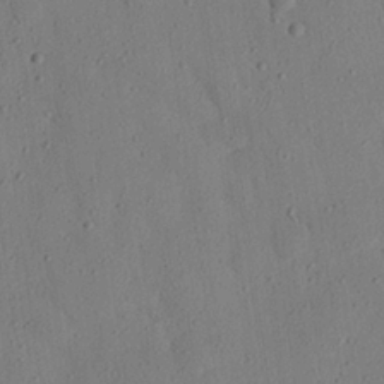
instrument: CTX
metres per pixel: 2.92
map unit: eHh
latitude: 25.9150
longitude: -79.5938
